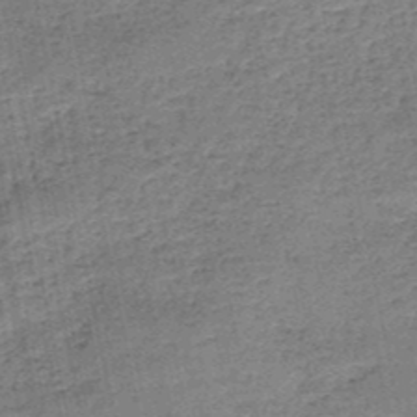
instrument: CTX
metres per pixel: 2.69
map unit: HNb
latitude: -50.7652
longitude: -50.0444
